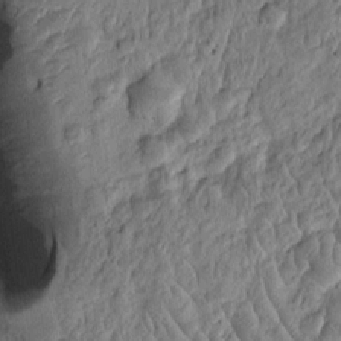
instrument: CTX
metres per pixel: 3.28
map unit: Htu
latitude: -5.3320
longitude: 156.3117
